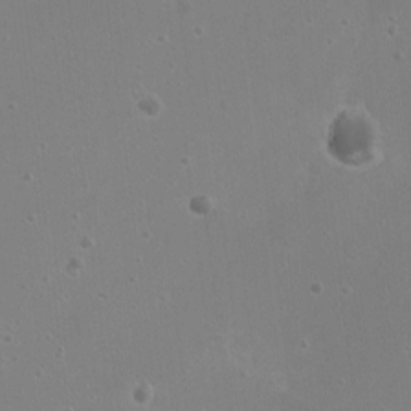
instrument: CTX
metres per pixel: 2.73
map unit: Nhu
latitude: -15.8990
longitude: -57.7449
